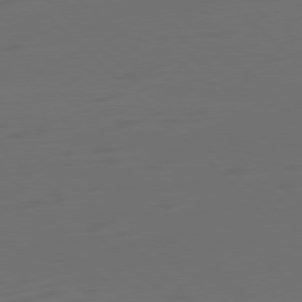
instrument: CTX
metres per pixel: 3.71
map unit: Ap
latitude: -79.8800
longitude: -55.5182
